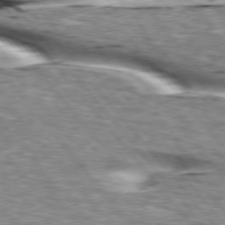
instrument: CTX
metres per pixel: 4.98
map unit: lApd
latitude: 76.1766
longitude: -60.1955
